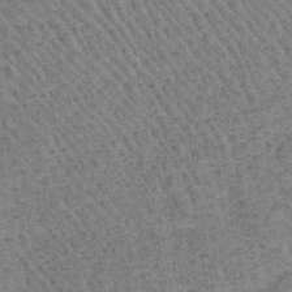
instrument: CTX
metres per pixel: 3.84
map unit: lHb
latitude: -40.5196
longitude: 57.5777
